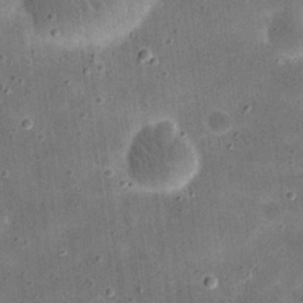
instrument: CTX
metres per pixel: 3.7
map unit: eHh
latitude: 21.1781
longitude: -66.1577
